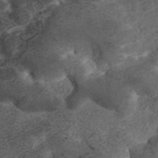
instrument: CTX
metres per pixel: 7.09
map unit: ANa
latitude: 41.8394
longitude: 33.4077
